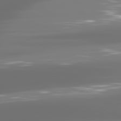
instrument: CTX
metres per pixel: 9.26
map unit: lApd
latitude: 81.2537
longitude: -137.3671
